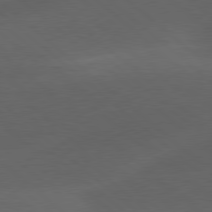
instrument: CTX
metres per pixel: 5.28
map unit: lApd
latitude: 78.3468
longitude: -52.1389
